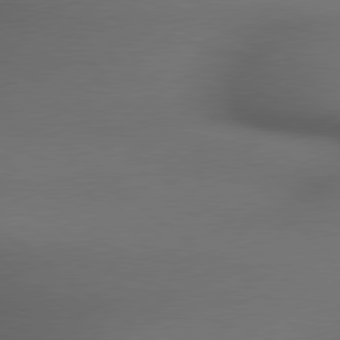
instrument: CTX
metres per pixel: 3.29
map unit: lApd
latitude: 79.3860
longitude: -172.9135
